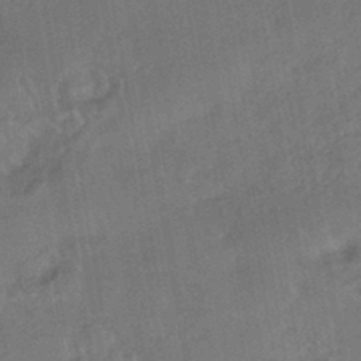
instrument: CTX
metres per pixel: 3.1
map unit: HNhu
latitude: -43.6154
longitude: 91.8801
